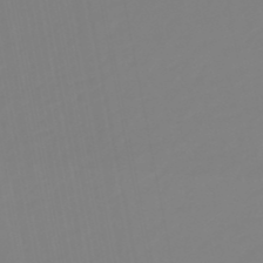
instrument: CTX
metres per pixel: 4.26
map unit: eHb
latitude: -48.5385
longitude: 85.2564
